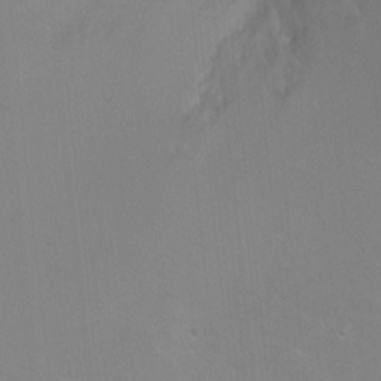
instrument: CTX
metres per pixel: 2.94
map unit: Ht
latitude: -12.9731
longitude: -43.7639
